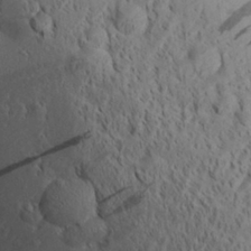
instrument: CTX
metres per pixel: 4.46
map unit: Aa
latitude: 28.6112
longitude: -131.5938
